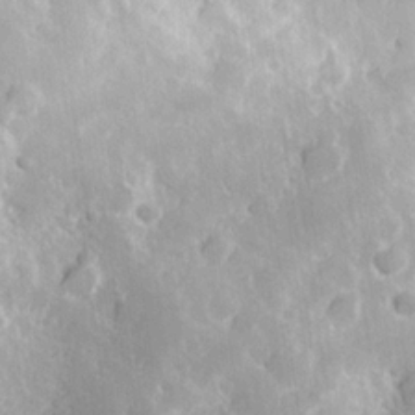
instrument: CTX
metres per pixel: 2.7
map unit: Hve
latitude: 24.5167
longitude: 146.4629
